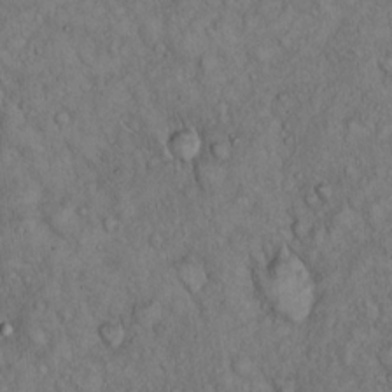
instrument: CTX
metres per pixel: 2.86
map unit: Hto
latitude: 15.5372
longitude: -57.2914
